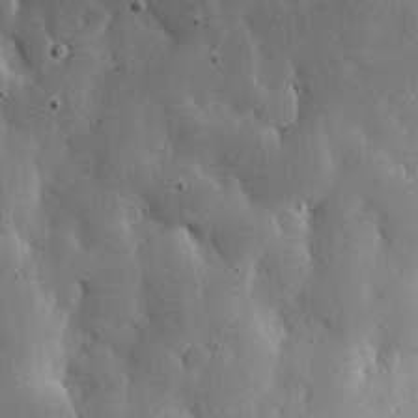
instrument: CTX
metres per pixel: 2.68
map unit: lHvf
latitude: 17.4615
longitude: -114.1577
